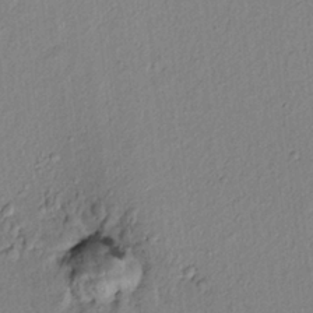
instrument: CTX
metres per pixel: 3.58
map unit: lAvf
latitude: 6.1956
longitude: 165.5210
